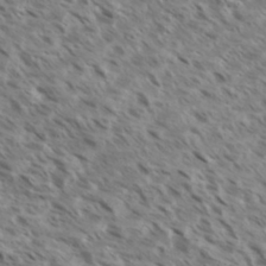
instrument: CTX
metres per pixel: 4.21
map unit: eHh
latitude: 35.8961
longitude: -138.6868
